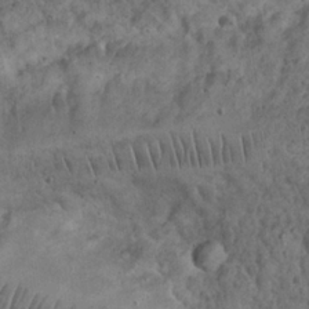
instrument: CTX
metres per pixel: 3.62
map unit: Nhu
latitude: 22.6679
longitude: -66.9324
